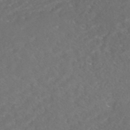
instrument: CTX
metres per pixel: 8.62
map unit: HNhu
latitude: -45.7856
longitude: 100.7085
